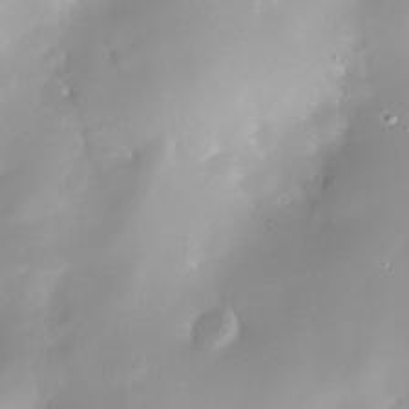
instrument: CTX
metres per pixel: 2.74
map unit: Nhe
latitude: -32.7275
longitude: -116.9514
